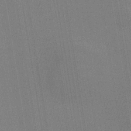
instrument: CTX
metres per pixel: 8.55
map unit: HNb
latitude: -33.6911
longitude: 54.8597
